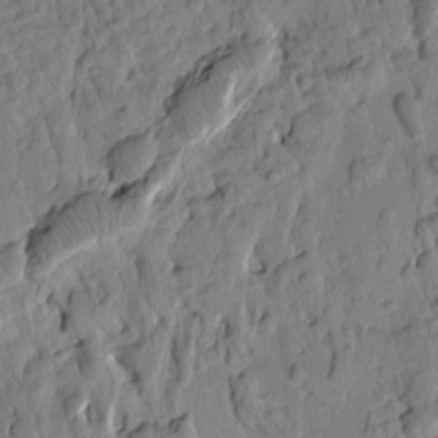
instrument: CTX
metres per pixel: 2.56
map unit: Htu
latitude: 1.7638
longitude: 177.5210
